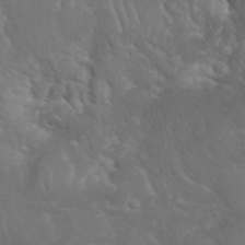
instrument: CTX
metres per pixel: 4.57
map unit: Nhu
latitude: 28.3467
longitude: -66.3278
